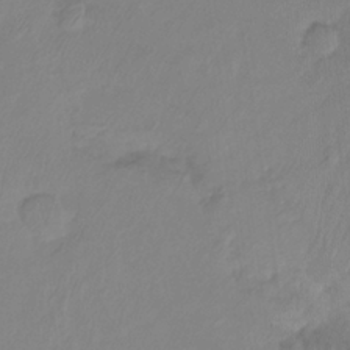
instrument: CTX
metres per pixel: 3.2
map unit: Ht
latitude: -14.5952
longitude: -53.1403
